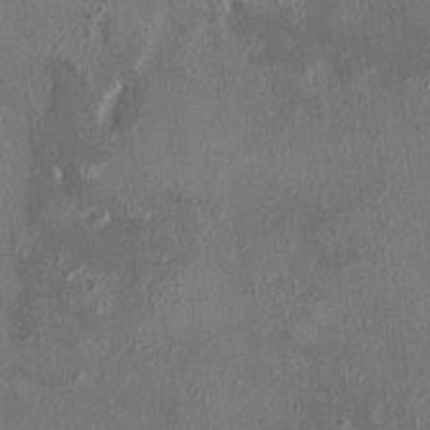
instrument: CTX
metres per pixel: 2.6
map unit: HNhu
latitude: 5.8394
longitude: 7.2565
